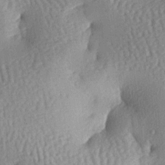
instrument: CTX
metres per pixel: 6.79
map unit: lAa
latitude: -6.7085
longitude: -126.9892
